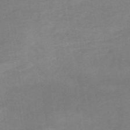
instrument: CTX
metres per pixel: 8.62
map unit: HNb
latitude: -54.4062
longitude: -49.0269
